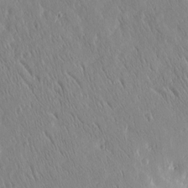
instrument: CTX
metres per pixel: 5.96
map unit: Htu
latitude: -5.0864
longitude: 173.6344
